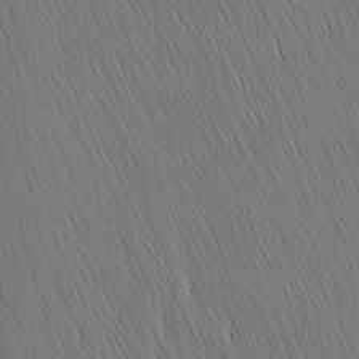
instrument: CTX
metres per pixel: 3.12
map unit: Nhu
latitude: -4.5762
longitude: -151.3481
